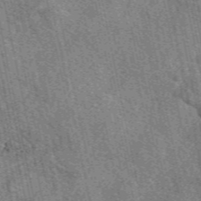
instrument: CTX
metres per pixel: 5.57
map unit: eAb
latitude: 50.0444
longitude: 114.5574
